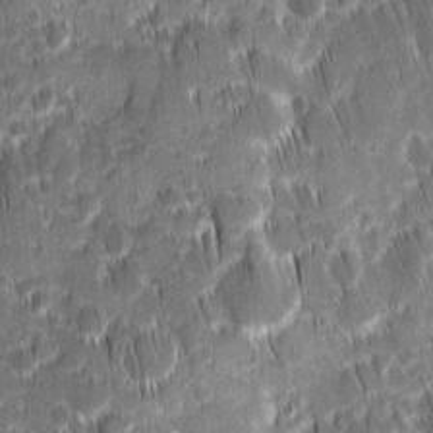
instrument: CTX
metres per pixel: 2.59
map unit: Ave
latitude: 9.2348
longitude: -104.9892
